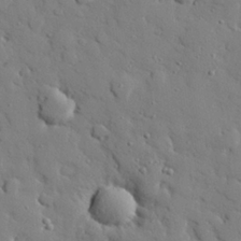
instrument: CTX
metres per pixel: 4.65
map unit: eHh
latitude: 26.9325
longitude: -78.4601
